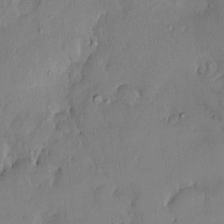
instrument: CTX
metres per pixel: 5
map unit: HNhu
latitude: 5.4237
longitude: 10.8408
